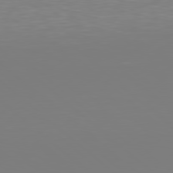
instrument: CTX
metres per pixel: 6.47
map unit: Hpe
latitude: 78.2901
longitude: -134.9891
